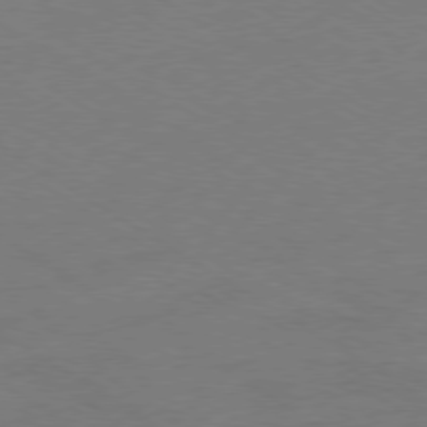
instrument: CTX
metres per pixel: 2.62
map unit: Ap
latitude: -79.6910
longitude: -54.1200
